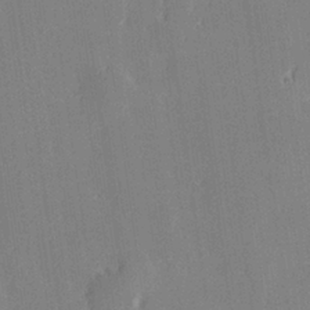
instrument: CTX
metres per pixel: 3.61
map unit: Hve
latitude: 28.0255
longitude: 145.2943
